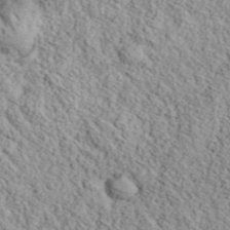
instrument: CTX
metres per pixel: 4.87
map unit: eHh
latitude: 37.4805
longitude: -80.4979
